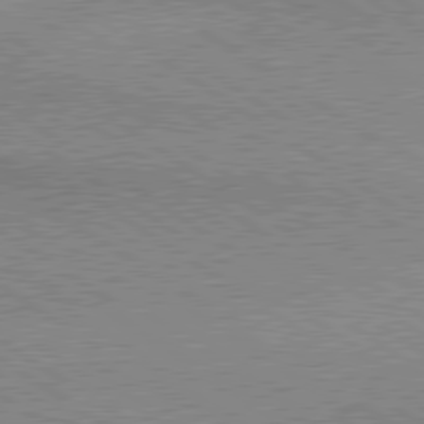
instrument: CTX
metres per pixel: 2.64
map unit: lApd
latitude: 79.8773
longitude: 167.6911
